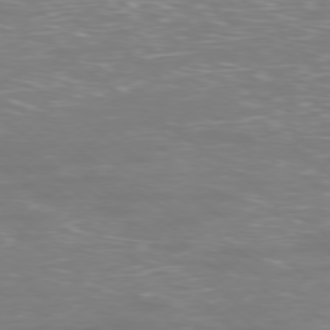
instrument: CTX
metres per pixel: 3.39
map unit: Ap
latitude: -78.9352
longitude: -61.7827
